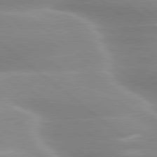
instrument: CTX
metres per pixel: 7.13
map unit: lApd
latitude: 79.7828
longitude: -117.4238
